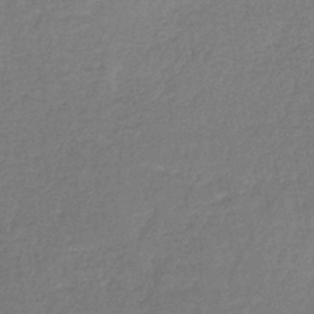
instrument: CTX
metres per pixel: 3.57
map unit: HNb
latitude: -34.8219
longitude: 59.3698
